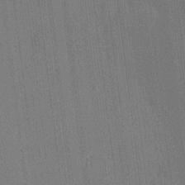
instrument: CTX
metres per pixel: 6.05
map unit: Htu
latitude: -6.8975
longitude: 176.4251
